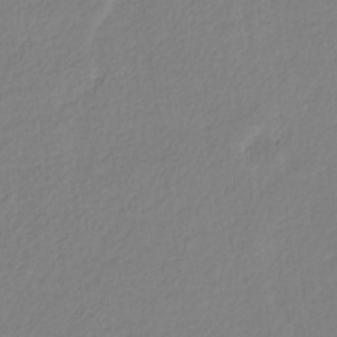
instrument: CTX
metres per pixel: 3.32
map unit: eHb
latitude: -30.3684
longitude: 62.6896
